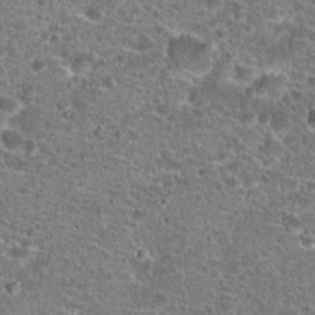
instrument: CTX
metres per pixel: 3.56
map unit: Hto
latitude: 20.6113
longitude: -42.1578
